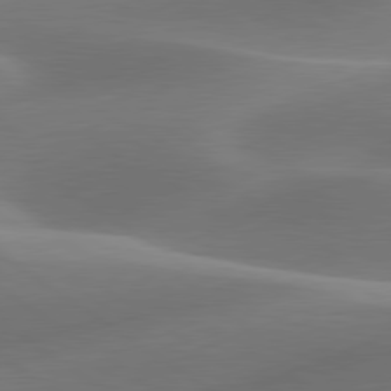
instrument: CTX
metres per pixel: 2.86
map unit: lApd
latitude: 79.8961
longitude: -91.7072
